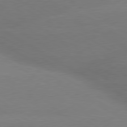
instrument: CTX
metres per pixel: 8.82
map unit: lApd
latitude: 80.1578
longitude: -150.4979
